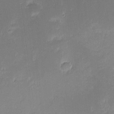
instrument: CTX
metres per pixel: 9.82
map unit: eHh
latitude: -2.4251
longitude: -84.6113
